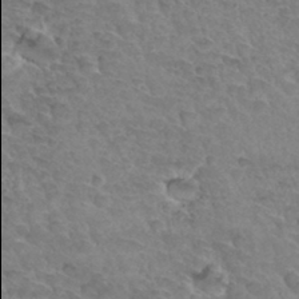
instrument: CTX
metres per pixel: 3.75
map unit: Hto
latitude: 33.8394
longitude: -45.9906
